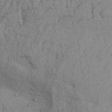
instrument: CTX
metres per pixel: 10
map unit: Aa
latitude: 32.2900
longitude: -135.4804
